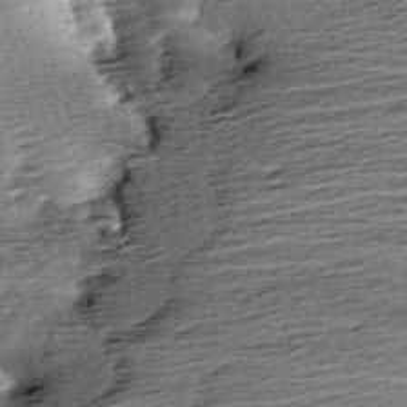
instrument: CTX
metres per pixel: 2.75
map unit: Aa
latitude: 6.4790
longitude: -137.5182
